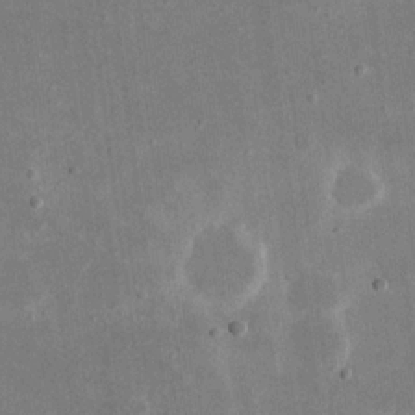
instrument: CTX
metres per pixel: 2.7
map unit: eHh
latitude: 18.9136
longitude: -71.2159
